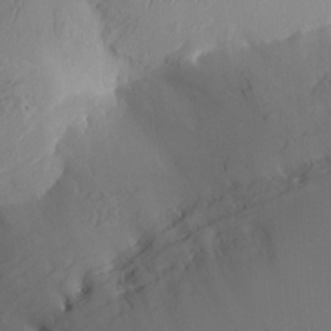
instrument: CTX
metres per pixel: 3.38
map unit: HNhu
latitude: 4.5924
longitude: -5.8394
